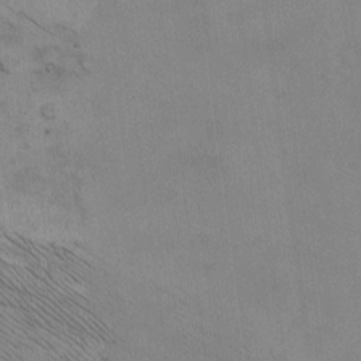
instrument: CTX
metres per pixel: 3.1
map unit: eHh
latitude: -8.7841
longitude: -68.5545
